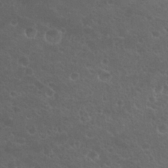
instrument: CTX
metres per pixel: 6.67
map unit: Nhu
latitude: 26.6302
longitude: -51.3670
